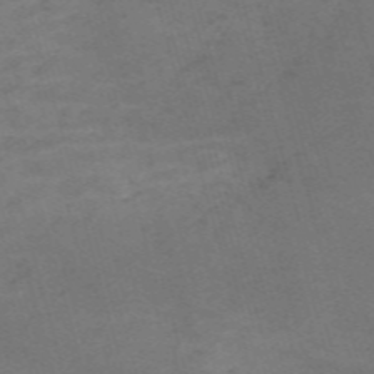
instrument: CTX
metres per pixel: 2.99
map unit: Nve
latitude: -59.7477
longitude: 57.1620
